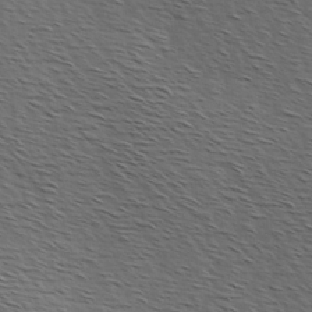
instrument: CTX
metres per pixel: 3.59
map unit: Hve
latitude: 2.7624
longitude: -123.5182
